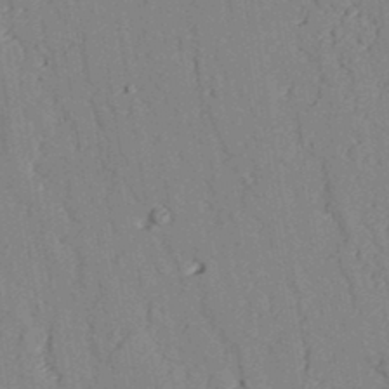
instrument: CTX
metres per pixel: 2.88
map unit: lAvf
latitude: 26.7624
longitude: -109.3292
